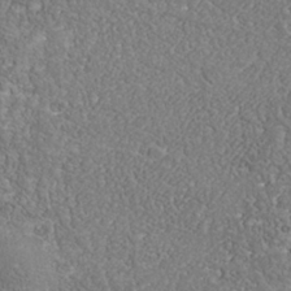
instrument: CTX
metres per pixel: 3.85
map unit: Nhu
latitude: -39.7856
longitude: -84.0444
